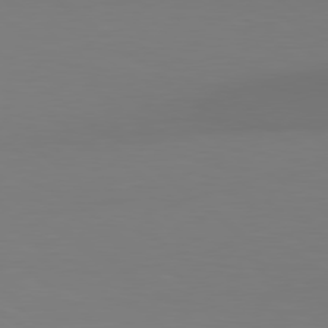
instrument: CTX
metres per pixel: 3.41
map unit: Hpe
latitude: 78.9703
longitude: -172.6301
